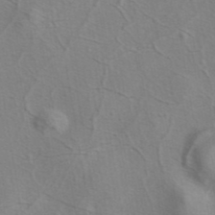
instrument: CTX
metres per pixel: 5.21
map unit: eAb
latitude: 41.3670
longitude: 104.7652
